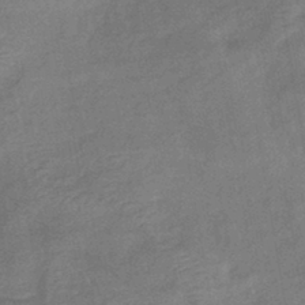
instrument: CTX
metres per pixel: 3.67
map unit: eHb
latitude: -42.6140
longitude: 83.9367
